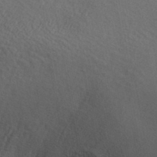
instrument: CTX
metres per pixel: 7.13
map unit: ANa
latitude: 39.2915
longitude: 21.5210
